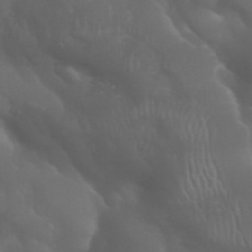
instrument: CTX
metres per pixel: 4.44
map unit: Nhu
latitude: 28.6679
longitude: -66.4601
